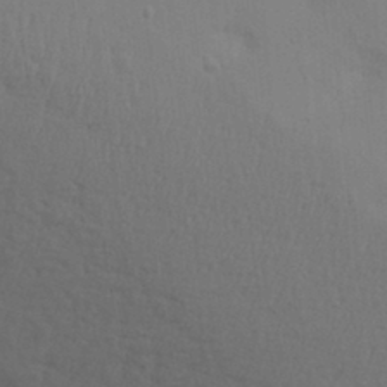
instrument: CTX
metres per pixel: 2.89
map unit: lAa
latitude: 18.5545
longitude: -138.7624
